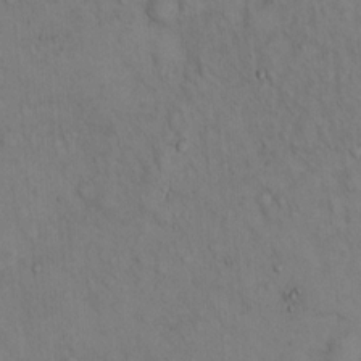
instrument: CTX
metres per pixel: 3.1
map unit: Hto
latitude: 13.3104
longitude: -59.5182
